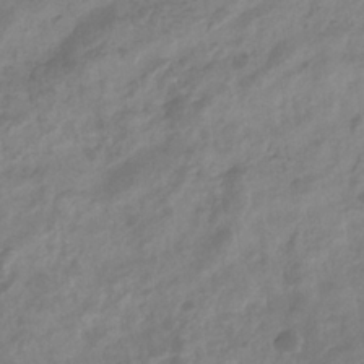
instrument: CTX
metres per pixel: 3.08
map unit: eHb
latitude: -32.8219
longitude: 75.8801
